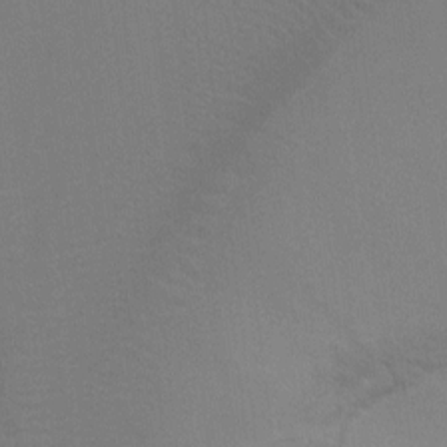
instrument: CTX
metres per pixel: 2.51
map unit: Ht
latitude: -8.0661
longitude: -32.9703
